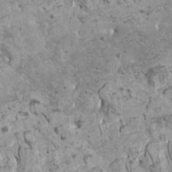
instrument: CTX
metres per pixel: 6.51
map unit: HNhu
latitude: 0.0444
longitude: 1.9179
